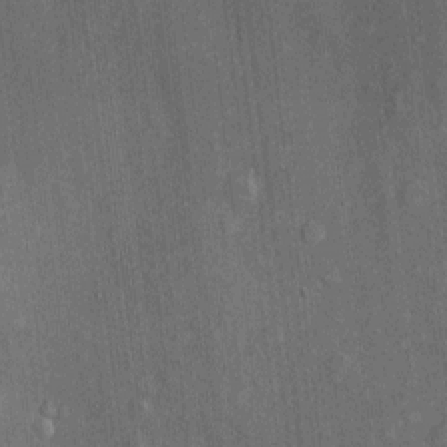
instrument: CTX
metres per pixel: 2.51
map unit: Htu
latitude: -5.7288
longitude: 158.3495
